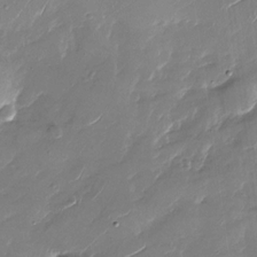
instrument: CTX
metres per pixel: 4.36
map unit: Nhu
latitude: -28.4629
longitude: -73.3860
